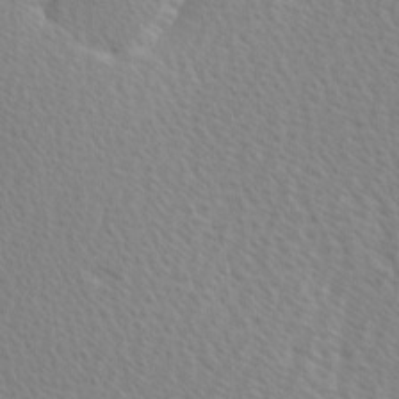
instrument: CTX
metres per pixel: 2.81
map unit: Hve
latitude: 2.3467
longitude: -121.4427
